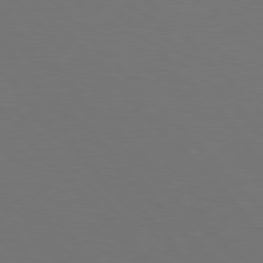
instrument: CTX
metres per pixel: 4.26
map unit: Hpe
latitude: 77.3103
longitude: -167.1214
